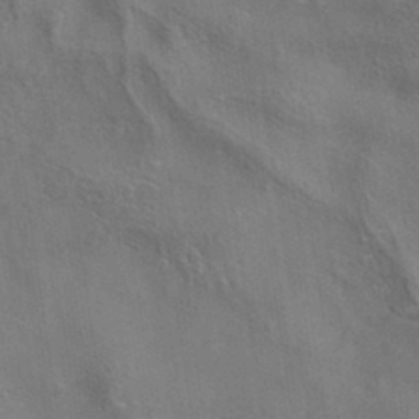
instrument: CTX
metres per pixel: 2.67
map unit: eAb
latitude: 34.9513
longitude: 111.7477
